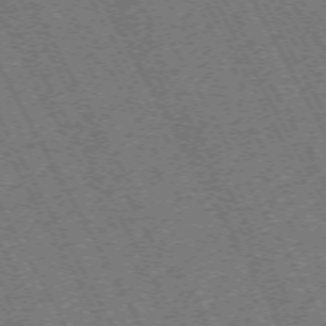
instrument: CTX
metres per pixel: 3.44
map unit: Hpe
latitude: -71.8800
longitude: 11.1242
